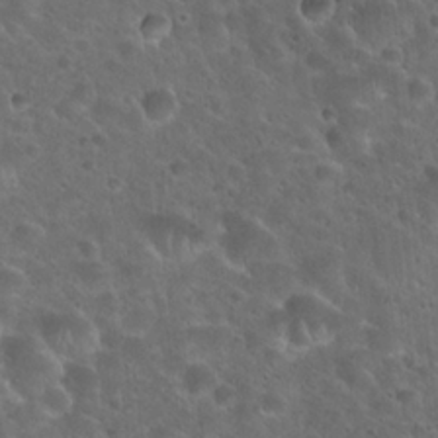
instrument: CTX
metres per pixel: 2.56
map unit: Hto
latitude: 22.3467
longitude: -53.4616
